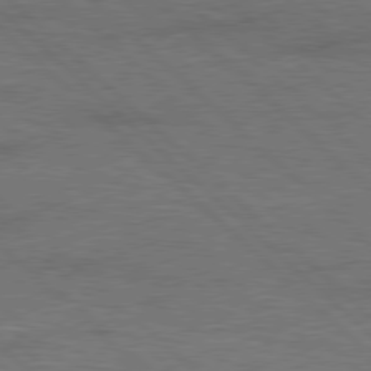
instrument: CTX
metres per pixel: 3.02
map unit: Hpe
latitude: 77.8961
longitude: -151.9906
